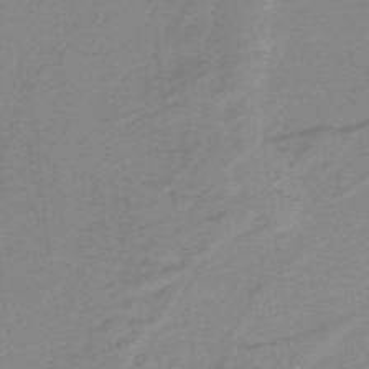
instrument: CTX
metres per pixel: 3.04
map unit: HNb
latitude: -38.8408
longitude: 54.0472
